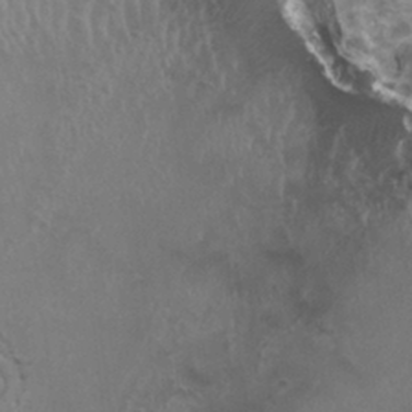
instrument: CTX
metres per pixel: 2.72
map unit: HNhu
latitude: 4.3278
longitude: 3.7099
